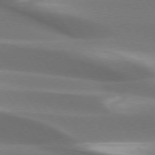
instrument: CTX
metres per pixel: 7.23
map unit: lApd
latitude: 73.5183
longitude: -50.8758
